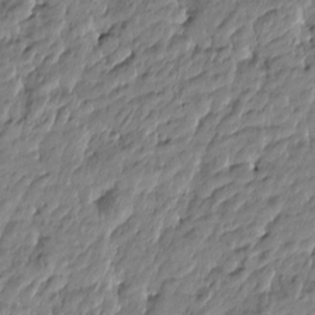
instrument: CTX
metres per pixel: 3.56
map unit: Htu
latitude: -5.1053
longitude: 177.3699
